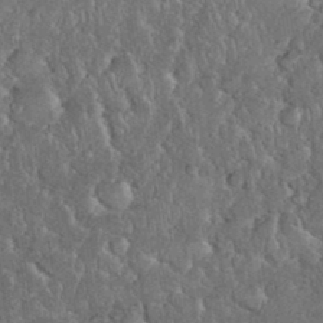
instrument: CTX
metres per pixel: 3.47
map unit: eHh
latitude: 36.0633
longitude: -61.8772
